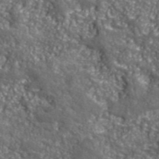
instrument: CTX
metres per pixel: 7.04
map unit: eHh
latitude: 42.2901
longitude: -90.8569
